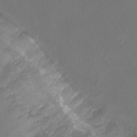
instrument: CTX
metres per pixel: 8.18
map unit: Ht
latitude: -2.9163
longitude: -20.7813
